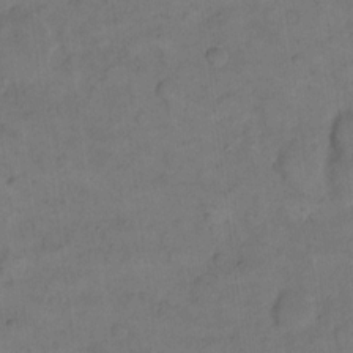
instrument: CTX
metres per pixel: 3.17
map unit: eHh
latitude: 14.4412
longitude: -66.1766
